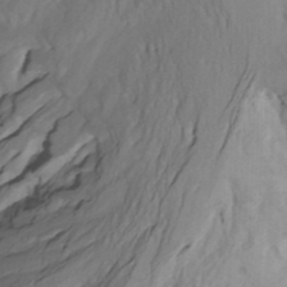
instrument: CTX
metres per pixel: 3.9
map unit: Htu
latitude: -7.6533
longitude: -65.4615
